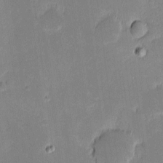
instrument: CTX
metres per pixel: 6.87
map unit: eHh
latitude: -1.8234
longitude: -83.6127
